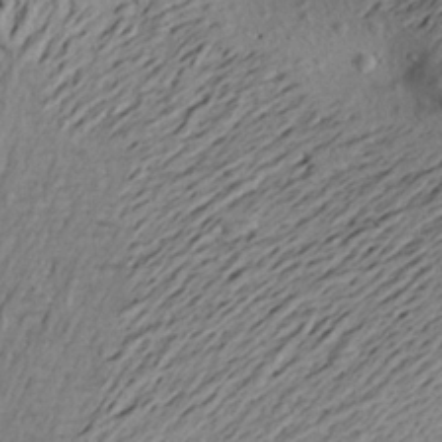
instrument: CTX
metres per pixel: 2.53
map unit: Aa
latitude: 21.1026
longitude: -149.0647
